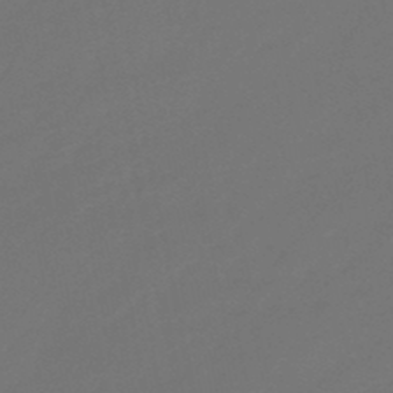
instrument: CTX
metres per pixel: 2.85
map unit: eHb
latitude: -47.7099
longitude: 86.4818
